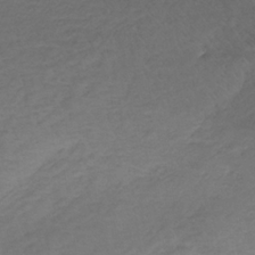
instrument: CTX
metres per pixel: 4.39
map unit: lHb
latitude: -32.3118
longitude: 64.0661
